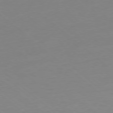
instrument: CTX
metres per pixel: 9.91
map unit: Ap
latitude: -78.6896
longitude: -57.0647
